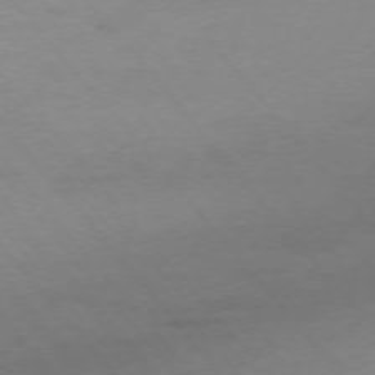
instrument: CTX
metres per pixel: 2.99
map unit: Ap
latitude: -75.6344
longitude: -81.1025
